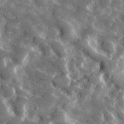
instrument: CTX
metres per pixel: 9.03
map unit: lHvf
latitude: 33.4804
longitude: -85.0836
